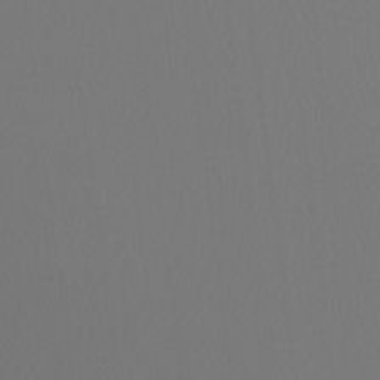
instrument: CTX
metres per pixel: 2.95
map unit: Nhu
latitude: -8.1795
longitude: -94.8002
